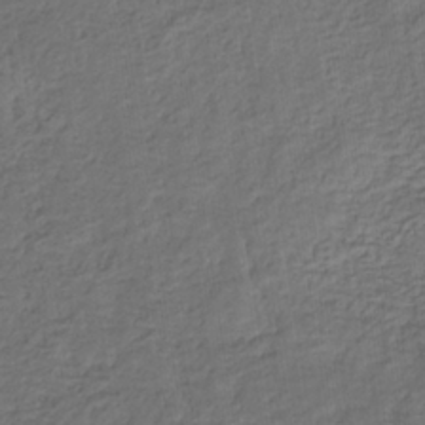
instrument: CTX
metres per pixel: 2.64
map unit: eHb
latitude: -32.1984
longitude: 72.9541
